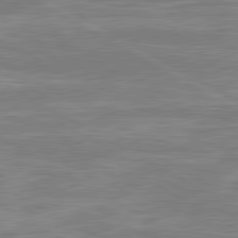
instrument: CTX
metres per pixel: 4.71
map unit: lApd
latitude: 80.7246
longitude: -172.7813
